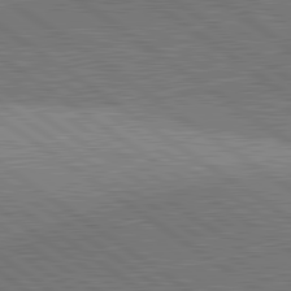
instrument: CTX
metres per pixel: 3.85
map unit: lApd
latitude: 81.6505
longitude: 141.0486
